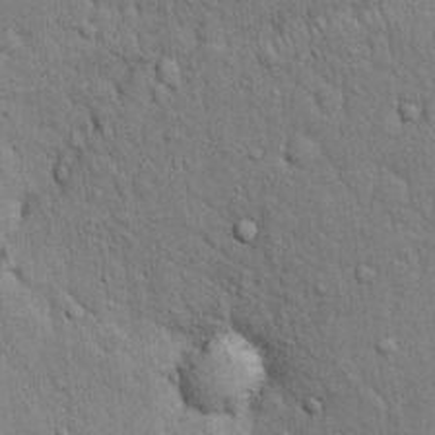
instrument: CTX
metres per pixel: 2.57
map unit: eHh
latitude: 19.2537
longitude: -61.5749
